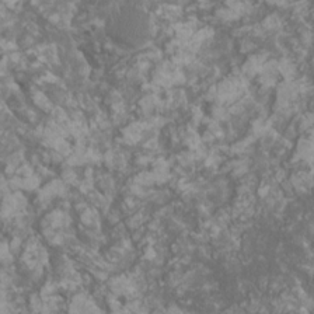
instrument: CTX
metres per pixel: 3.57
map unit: HNhu
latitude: 1.9150
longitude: 6.9353
